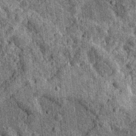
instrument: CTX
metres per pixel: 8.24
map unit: Nhu
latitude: 15.8395
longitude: -32.2333
